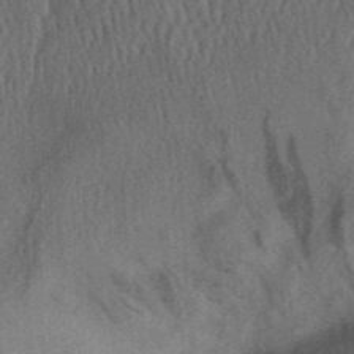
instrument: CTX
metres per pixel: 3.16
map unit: Aa
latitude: 31.9339
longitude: -142.2901
